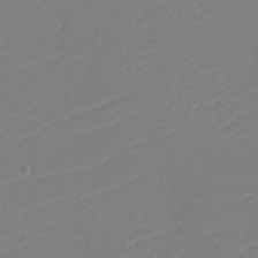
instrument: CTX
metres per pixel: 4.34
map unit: eHh
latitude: -6.0661
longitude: -85.6883
